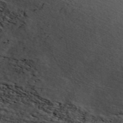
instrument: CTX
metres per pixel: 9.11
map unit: ANa
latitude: 45.4237
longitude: 45.5588
